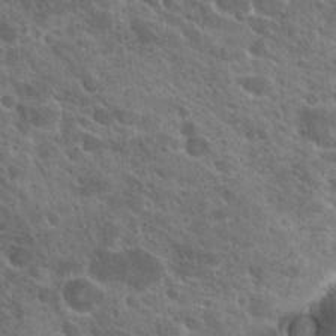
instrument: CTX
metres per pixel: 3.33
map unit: Hto
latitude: 24.8002
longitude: -39.4237
